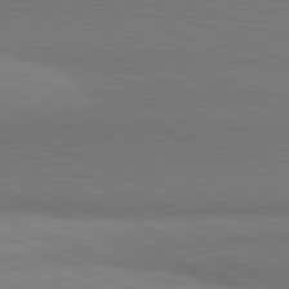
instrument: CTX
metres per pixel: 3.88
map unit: lApd
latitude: 81.5749
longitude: 160.2551
